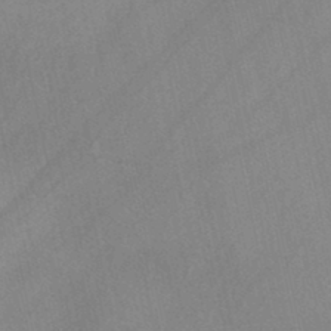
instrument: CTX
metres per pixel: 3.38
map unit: HNb
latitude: -44.8219
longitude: -41.7071
